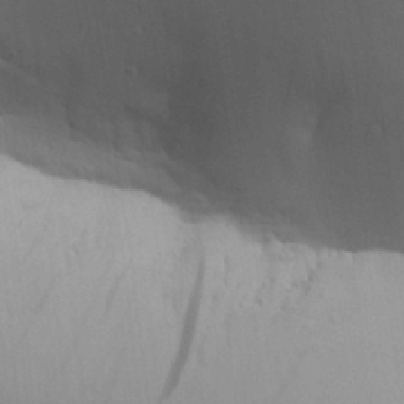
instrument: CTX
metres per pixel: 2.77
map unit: Aa
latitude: 27.1781
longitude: -136.7058
